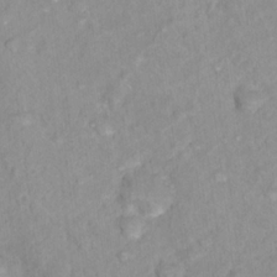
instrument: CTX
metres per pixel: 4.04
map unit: Nhu
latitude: 16.1578
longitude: -31.8584
